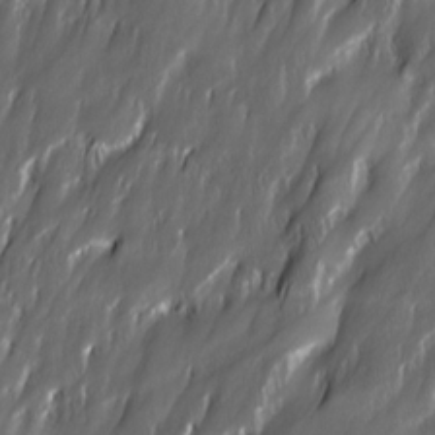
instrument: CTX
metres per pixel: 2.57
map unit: Ave
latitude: 15.5183
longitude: -135.3481
